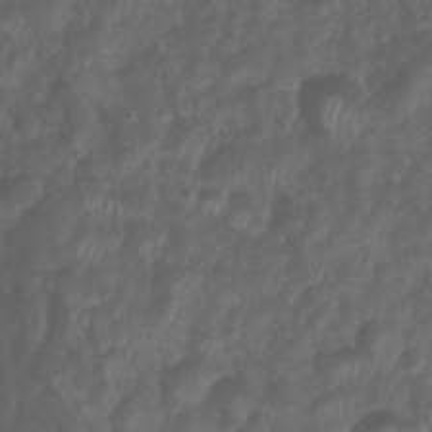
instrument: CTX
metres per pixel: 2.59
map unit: Nhu
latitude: 28.6868
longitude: -56.3845
